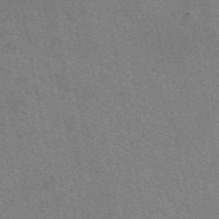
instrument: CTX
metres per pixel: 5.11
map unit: eAb
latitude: 50.8569
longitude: 115.6533
